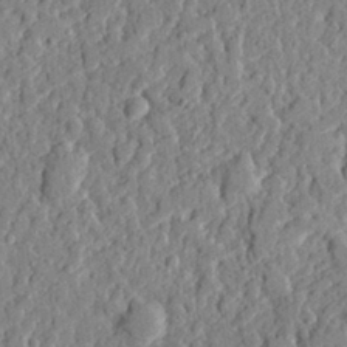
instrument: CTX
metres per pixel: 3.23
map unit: eHh
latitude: 27.2915
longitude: -77.8016
